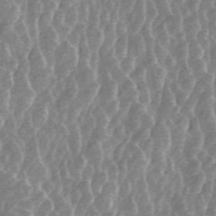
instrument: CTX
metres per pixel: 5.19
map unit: ANa
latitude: 45.3859
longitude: 25.3887
